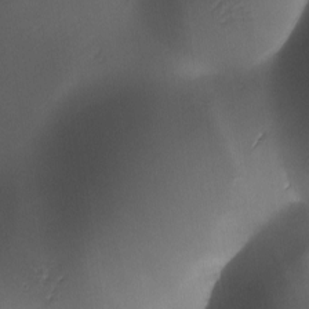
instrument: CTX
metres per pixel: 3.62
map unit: Ave
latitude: -10.8219
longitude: -122.2711
